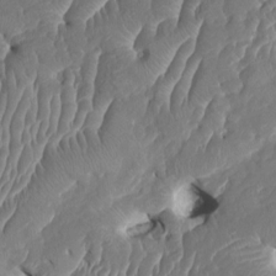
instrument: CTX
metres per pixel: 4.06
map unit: HNhu
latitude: 5.4615
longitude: -5.1970
